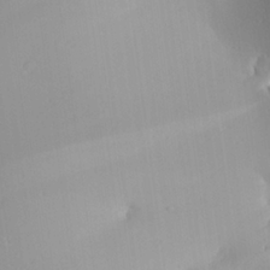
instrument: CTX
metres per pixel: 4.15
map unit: Aa
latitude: 24.6490
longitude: -136.7624
